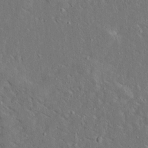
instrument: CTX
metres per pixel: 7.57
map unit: Ave
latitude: 15.0270
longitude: -139.5749
